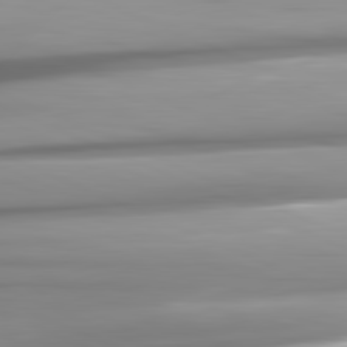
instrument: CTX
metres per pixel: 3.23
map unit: lApd
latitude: 81.8772
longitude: -146.3657
